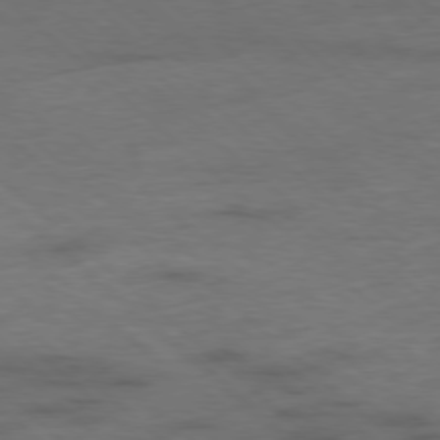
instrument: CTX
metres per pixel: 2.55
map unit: Hpe
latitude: -78.4818
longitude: -23.0647
